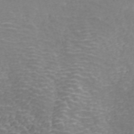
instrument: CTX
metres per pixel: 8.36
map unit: ANa
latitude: 41.1970
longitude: 34.0661
